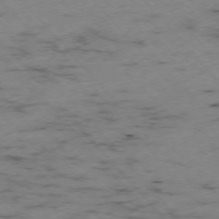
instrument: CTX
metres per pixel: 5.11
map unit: Ap
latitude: -76.2739
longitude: -61.0080
